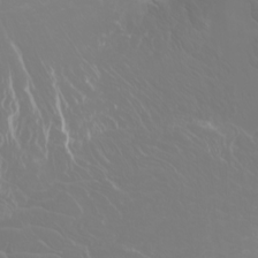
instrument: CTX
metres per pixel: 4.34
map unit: Htu
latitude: -4.6518
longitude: -89.7828
